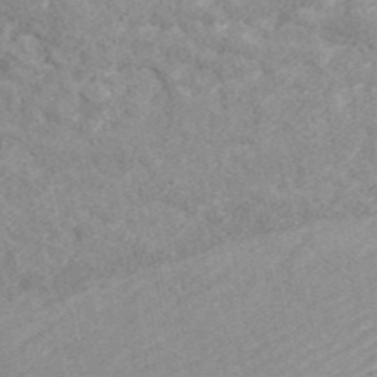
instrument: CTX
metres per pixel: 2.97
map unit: ANa
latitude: 44.2333
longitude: 45.3510
